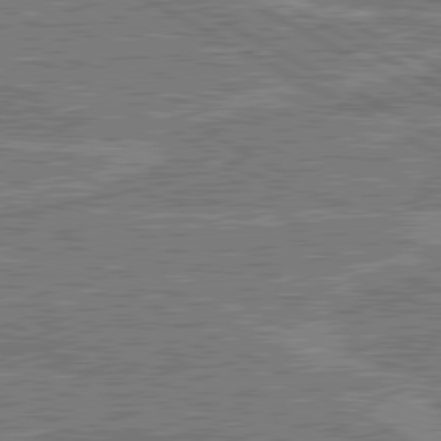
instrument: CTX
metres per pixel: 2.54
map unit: lApd
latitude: 80.4979
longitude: 118.6330
